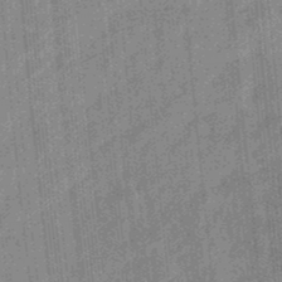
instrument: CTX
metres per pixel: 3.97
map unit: eHb
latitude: -34.4440
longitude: 78.9541
